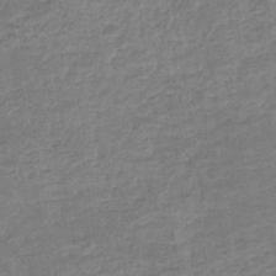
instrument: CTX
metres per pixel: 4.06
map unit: eHb
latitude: -35.5588
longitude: 77.5210
